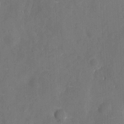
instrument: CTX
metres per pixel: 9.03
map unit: eHh
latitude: 5.9717
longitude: -68.8947
